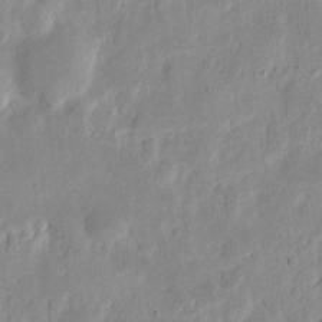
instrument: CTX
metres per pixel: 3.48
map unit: eHh
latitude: 7.8961
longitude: -71.7638
